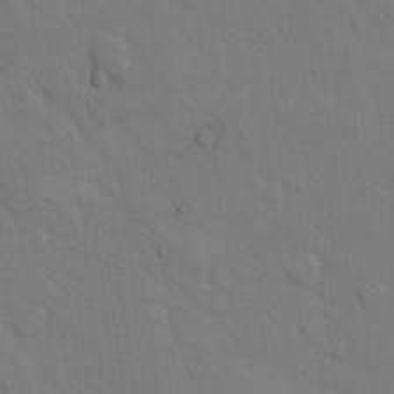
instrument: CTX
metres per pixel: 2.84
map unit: Hto
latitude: 9.7450
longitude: -61.1970
